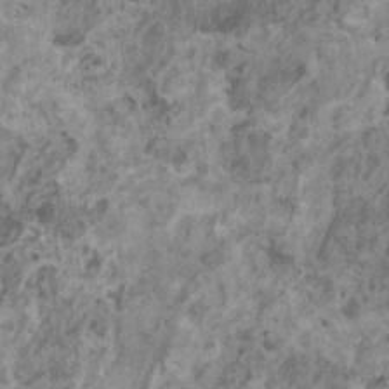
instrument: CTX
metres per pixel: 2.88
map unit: HNhu
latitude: 0.4223
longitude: 4.6140
